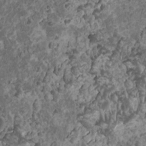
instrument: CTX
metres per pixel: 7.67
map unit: HNhu
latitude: -0.7841
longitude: 1.7856
